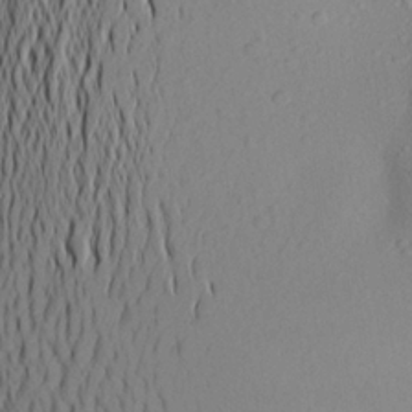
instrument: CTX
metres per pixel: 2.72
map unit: Aa
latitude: 21.8961
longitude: -145.4237
